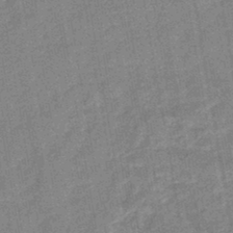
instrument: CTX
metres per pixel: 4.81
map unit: lHb
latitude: -43.2187
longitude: 80.1984
